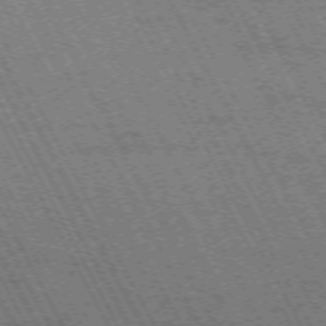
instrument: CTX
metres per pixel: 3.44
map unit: Hpe
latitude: -71.1809
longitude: 14.8219
